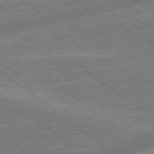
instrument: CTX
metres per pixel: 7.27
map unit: lApd
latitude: 79.2915
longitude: 174.3873
